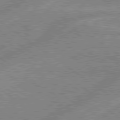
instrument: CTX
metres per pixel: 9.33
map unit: lApd
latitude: 79.4427
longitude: -156.9702
